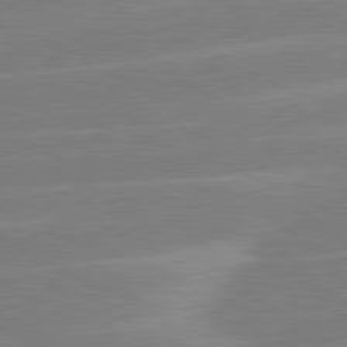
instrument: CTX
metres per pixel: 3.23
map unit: lApd
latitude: 80.9703
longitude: -124.6490
